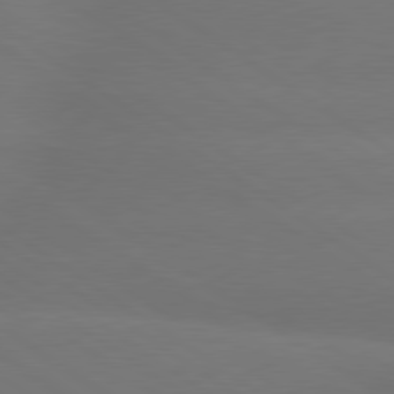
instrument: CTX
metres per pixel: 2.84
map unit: lApd
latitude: 79.6883
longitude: -151.5371
